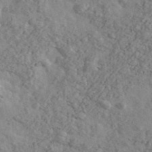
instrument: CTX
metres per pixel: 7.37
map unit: Ave
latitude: 43.4615
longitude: -110.3845
